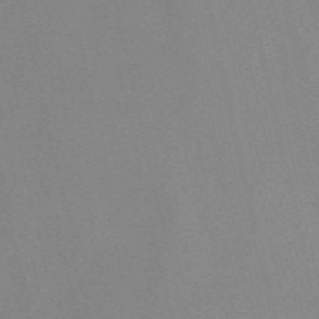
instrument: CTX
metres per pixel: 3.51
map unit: Nve
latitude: -58.9352
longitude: 63.1242
